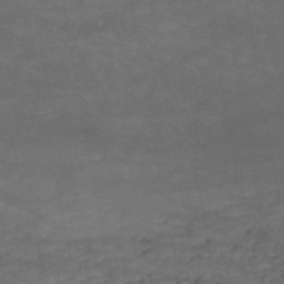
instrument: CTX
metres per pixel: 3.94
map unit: HNb
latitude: -51.6344
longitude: -39.9150
